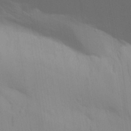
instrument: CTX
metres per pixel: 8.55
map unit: Aa
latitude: 30.2901
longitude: -135.3292
